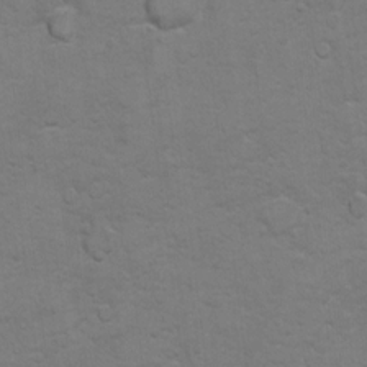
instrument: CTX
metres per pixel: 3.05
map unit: Ht
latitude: 11.7072
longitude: -33.3104
